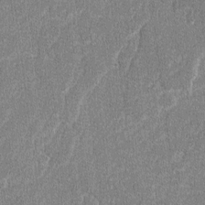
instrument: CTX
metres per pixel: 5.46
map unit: lAvf
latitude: -8.0283
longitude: -114.2711
